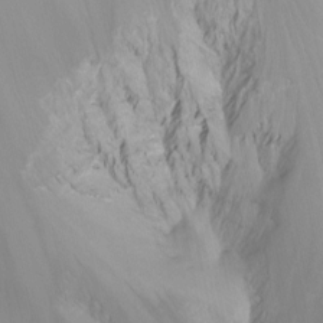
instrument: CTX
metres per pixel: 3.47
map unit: Nhu
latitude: -13.4455
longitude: -66.4601
